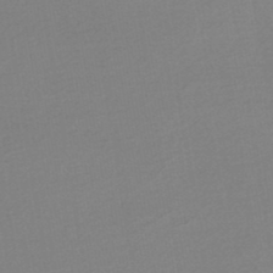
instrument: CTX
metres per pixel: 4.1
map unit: lHb
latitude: -47.0864
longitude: 57.8233
